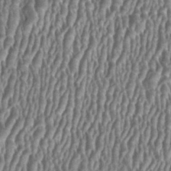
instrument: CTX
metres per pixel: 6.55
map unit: HNhu
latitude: 0.5734
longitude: 0.2173
